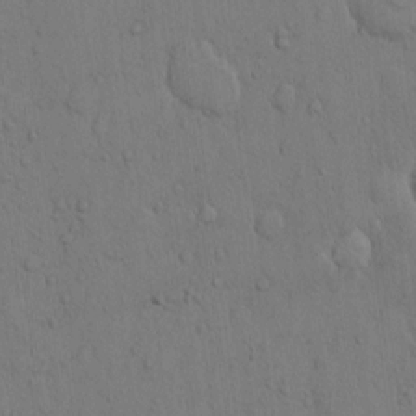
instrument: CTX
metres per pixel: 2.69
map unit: Hto
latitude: 11.3293
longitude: -57.8772
